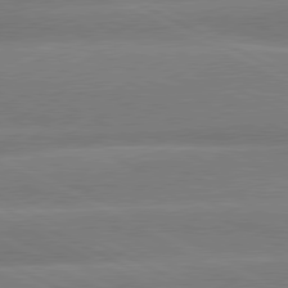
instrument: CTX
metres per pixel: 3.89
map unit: lApd
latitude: 80.3089
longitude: -137.0081
